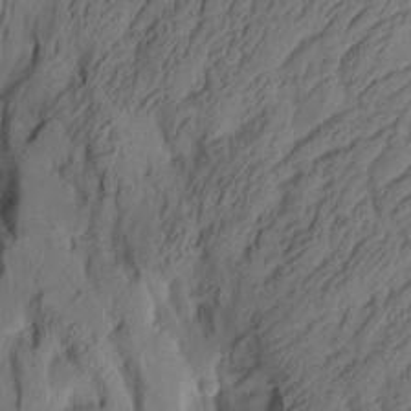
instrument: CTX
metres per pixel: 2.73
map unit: Aa
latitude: 8.9892
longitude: -126.9136
